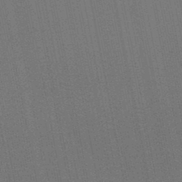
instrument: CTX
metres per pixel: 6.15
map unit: lHb
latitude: -45.9178
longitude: 57.4643
